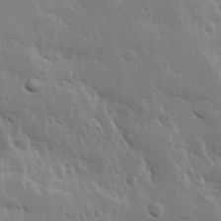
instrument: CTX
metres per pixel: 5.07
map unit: Hve
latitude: 24.8191
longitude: 145.6533
